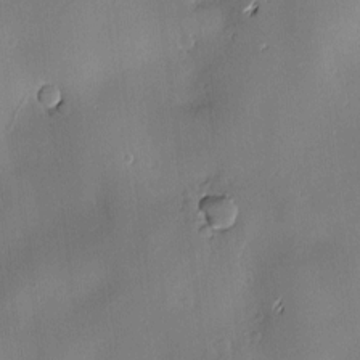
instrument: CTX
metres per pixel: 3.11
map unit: Hve
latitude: -10.0661
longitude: 174.3306
